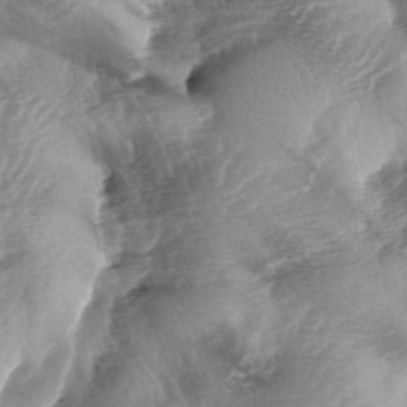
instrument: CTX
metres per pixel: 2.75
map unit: lAa
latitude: -4.3495
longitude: -126.7813
